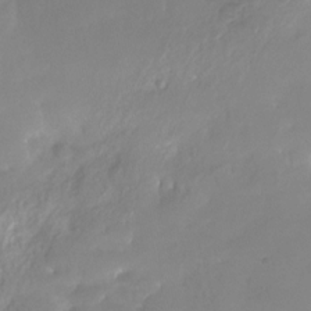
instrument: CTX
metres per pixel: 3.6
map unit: Nhe
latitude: -28.7085
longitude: -109.9150
